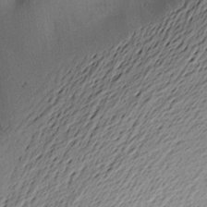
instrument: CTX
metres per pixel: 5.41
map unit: Aa
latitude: 21.9339
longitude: -149.6505
